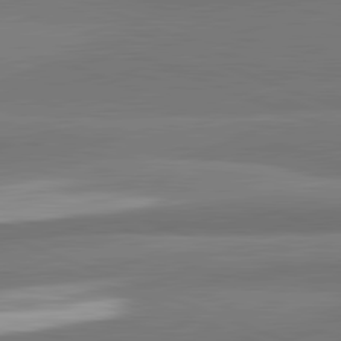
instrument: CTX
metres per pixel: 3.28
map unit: lApd
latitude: 82.2711
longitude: 153.1620
